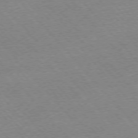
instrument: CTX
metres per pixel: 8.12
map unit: Ap
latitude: -76.3495
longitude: -94.4034
